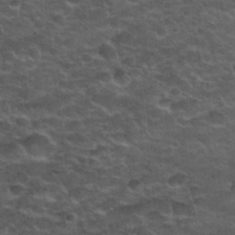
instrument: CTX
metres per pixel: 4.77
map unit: Hto
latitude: 31.9528
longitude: -50.1955
